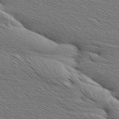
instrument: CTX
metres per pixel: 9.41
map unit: Aa
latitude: 6.8191
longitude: -137.9717
